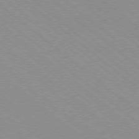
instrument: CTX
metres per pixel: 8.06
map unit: Ap
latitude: -78.6707
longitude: -65.0836
